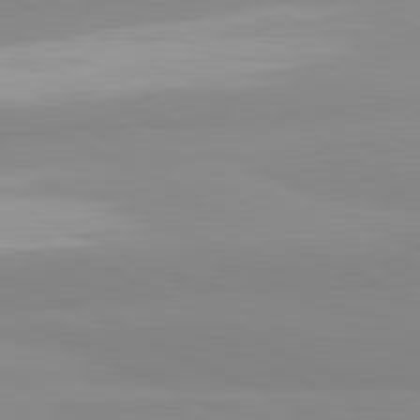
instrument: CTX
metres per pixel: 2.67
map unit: lApd
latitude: 81.5371
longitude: 179.5021
